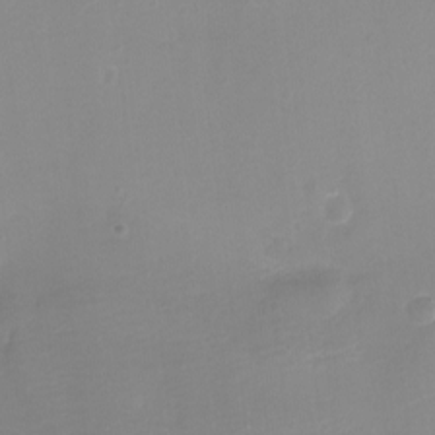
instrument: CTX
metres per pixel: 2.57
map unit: eHh
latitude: -4.1605
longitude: -76.0822
